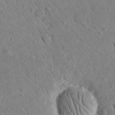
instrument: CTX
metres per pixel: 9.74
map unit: eHh
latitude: 24.3089
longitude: -66.9135
